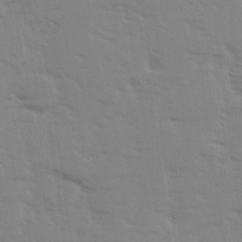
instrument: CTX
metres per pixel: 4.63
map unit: Ave
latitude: 14.2523
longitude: -102.9136
